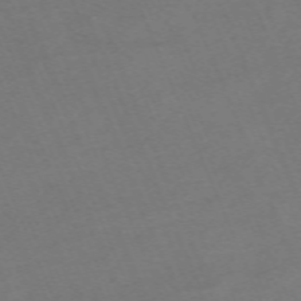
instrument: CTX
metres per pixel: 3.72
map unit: Nhu
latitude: -68.0472
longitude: 38.3684
